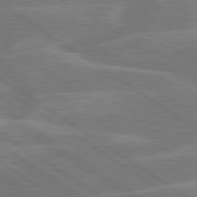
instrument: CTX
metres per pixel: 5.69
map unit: lApd
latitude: 79.8773
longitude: -121.8584
